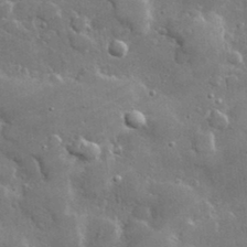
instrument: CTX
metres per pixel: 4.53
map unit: lHvf
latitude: 32.3467
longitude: -92.3845
